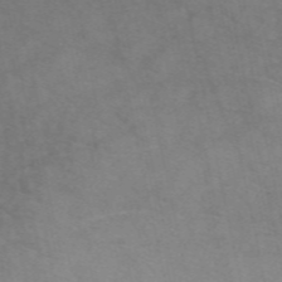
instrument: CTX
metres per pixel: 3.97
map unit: eAb
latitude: 50.2900
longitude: 104.3306
